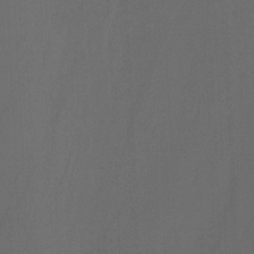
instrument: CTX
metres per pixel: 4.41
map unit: Ht
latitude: -14.5574
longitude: -57.5371
